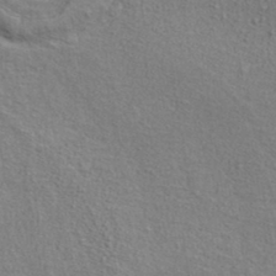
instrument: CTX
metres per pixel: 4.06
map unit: ANa
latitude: 38.2900
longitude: 20.3495
